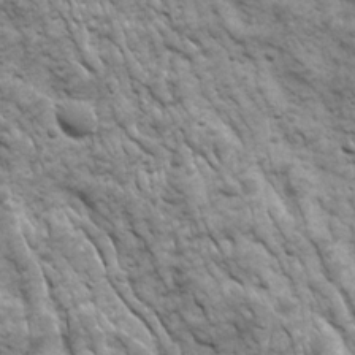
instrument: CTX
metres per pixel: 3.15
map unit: Ave
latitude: 16.7435
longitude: -132.2900
